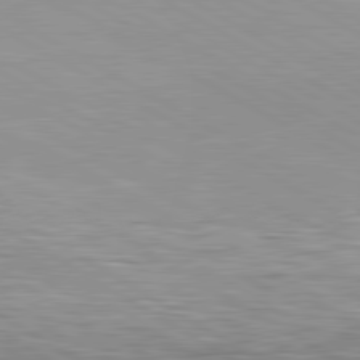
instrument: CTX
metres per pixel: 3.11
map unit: lApd
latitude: 80.6490
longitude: 159.0486
